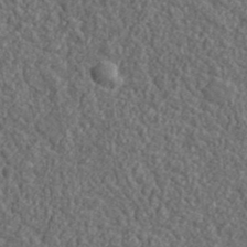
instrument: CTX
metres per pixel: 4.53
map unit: lHvf
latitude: 38.2333
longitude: -89.6883
